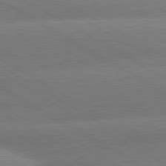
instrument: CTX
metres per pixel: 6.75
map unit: lApd
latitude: 80.3845
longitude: -155.1214
